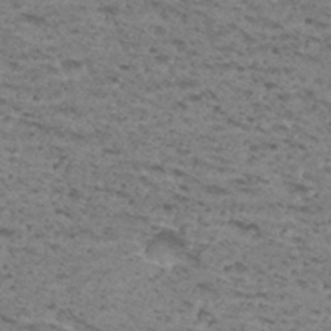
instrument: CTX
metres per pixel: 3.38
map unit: Hto
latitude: 31.4616
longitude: -48.1389
